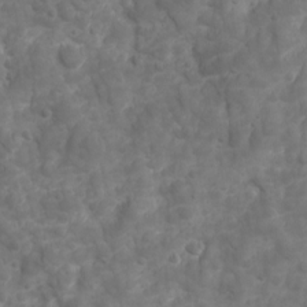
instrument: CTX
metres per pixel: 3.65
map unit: Ave
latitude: 16.9514
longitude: -132.5168
